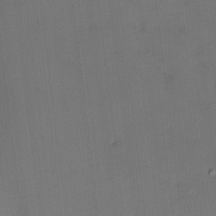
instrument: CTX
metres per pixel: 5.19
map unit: HNhu
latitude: 5.0269
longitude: 12.2740
